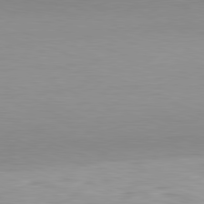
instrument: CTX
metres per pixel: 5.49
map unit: Hpe
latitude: -81.5588
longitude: 9.2943
